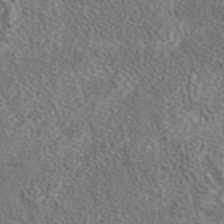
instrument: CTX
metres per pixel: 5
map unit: eAb
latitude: 43.4615
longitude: 110.3117
